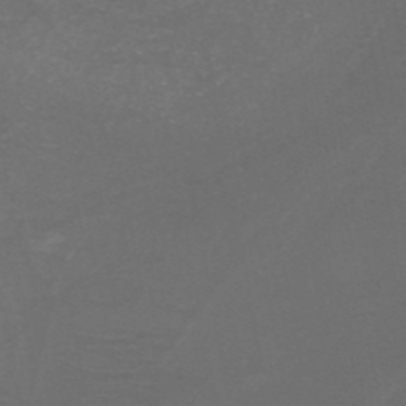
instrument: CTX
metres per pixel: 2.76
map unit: HNb
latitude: -50.2173
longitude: -45.8772
